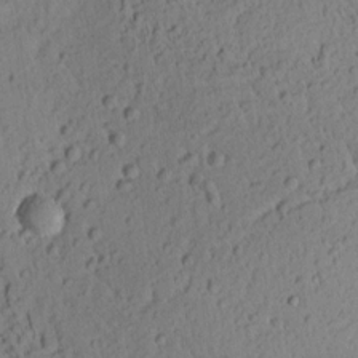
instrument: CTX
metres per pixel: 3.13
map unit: Ht
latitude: 7.4615
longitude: -76.0444
